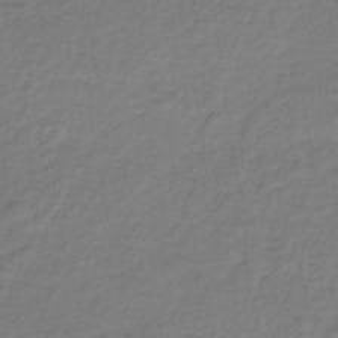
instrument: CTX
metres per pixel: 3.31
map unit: lHb
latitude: -35.5021
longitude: 66.7085
